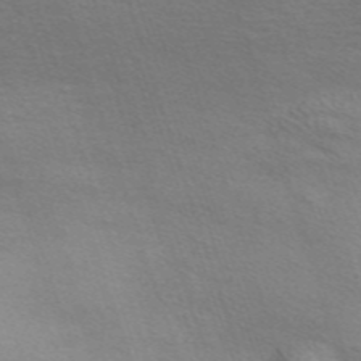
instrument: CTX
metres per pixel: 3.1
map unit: Nve
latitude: -56.6518
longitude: 59.5588
